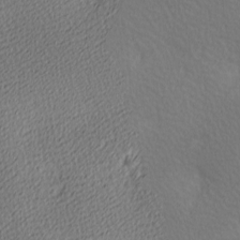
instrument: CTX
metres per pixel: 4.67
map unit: lAa
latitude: -10.2928
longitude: -125.8016
